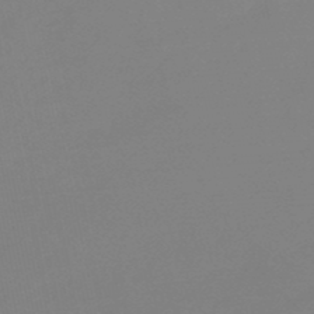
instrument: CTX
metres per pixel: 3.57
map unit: eHb
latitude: -48.8975
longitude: 86.6708
